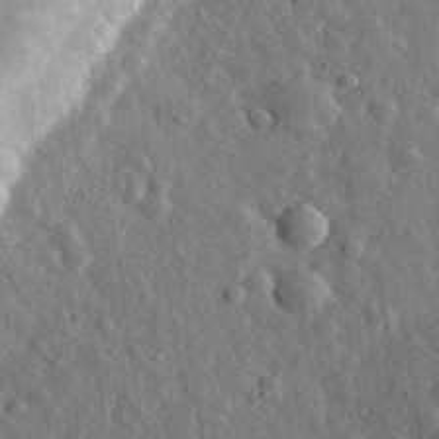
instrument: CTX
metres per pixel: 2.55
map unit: eHh
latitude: 33.2726
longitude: -79.7261
